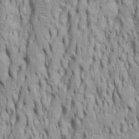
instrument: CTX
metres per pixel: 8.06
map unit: Htu
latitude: -5.7099
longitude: 151.4643
